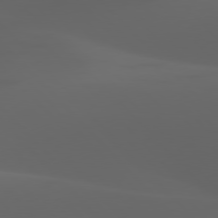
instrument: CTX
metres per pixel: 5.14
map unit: lApd
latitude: 77.7827
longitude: -53.7072
